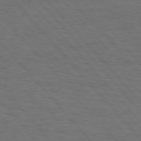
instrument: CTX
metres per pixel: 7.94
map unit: Hpe
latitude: 75.8961
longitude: -138.0444
